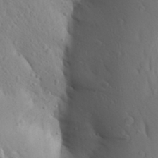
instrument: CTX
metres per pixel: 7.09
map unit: Aa
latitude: 25.9906
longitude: -149.4426
